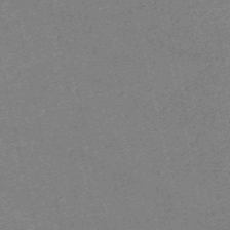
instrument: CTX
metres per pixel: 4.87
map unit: HNb
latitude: -54.5574
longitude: -40.1010
